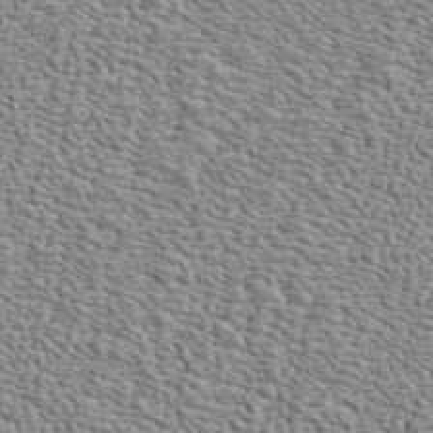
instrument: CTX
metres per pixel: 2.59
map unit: ANa
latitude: 40.2522
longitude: 20.2928
